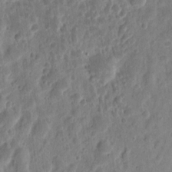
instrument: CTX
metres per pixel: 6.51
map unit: eHh
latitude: 9.4238
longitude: -73.9717
